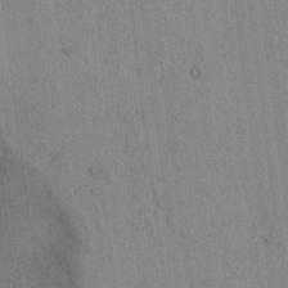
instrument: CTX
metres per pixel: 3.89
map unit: lAvf
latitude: 6.8947
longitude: 167.7100
